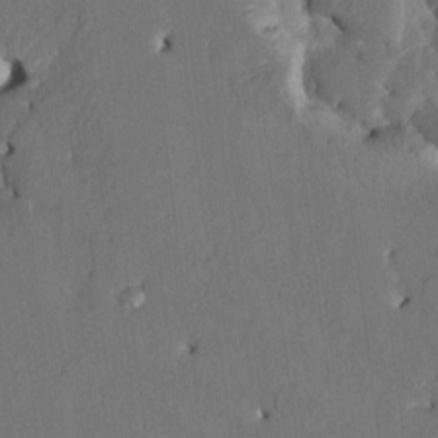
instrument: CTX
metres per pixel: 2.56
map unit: HNhu
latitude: 4.9514
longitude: -4.8758
